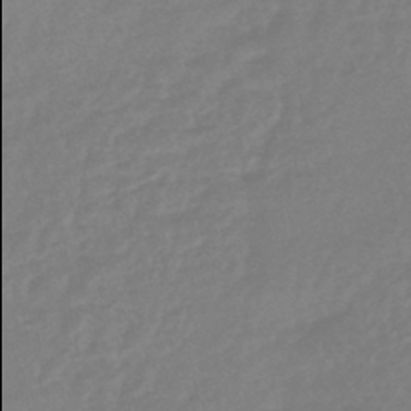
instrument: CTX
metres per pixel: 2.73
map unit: lHb
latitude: -44.6896
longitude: 78.0094
